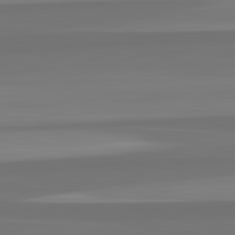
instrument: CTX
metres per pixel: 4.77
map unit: lApd
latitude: 82.9324
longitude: 165.1054
